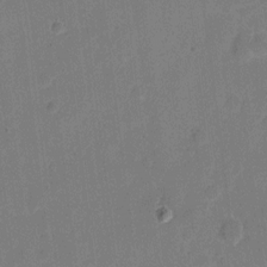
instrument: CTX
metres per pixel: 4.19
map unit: eHh
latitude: 10.3845
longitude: -66.7813
